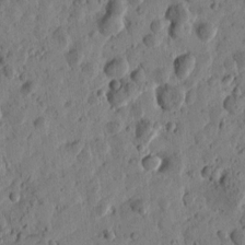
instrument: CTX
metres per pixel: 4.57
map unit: Htu
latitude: -0.5385
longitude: -177.8772
